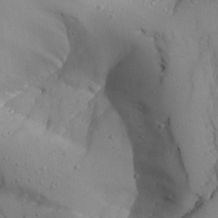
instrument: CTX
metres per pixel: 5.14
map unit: Aa
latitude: 26.9514
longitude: -128.2522
